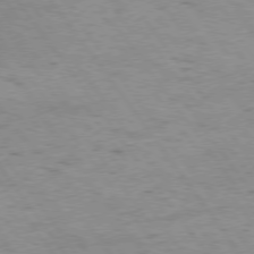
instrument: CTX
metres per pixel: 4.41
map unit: Hpe
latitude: 75.1970
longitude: -142.8380
